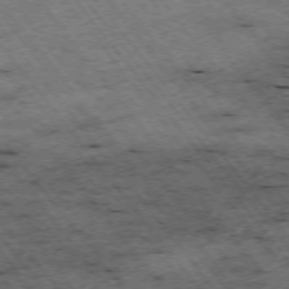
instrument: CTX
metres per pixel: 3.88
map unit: Hpe
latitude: -75.1054
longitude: 4.8219
